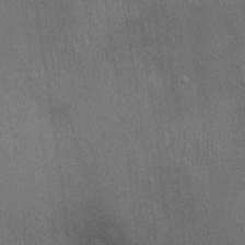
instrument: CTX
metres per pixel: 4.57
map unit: Ht
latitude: -3.8422
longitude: -15.5372
